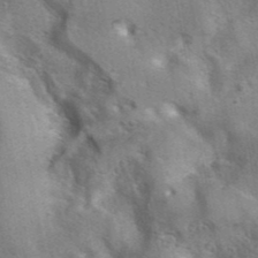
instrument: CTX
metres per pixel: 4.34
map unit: eAb
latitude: 41.3292
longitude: 107.3888
